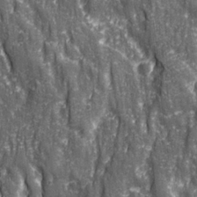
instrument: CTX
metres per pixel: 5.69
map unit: Ave
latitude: 22.9136
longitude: -133.6127
